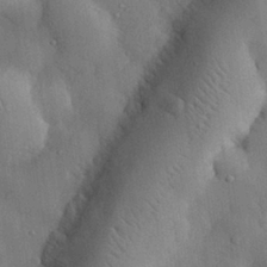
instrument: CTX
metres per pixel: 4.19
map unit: eHh
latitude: 28.9891
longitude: -78.8380
